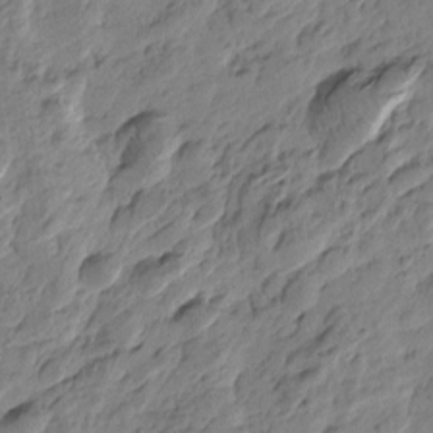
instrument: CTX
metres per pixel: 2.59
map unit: Htu
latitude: -3.9367
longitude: -178.6680
